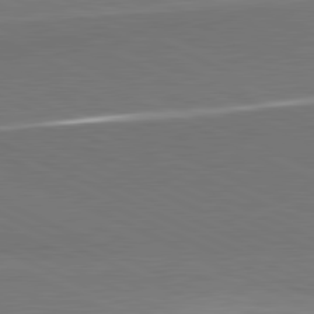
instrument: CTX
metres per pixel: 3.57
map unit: lApd
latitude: 81.4615
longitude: 156.9730
